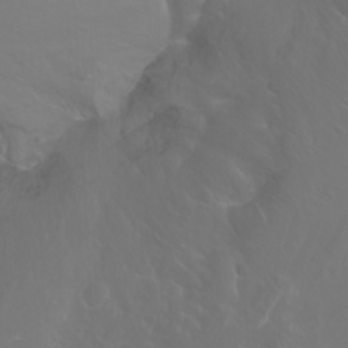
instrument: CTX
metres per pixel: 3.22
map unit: Nhu
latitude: -11.8422
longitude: -63.5371
